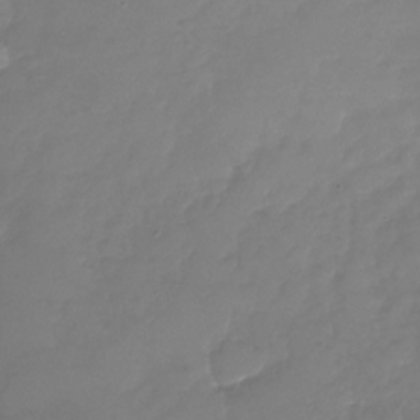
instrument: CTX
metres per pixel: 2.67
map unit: Nhu
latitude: -27.9745
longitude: -58.5924
